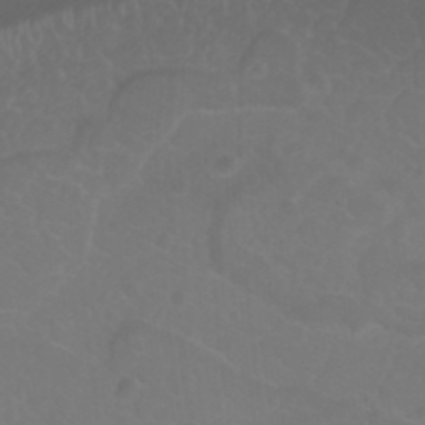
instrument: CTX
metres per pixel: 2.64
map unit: Nhu
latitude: 24.5167
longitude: -62.6869
